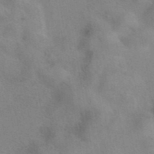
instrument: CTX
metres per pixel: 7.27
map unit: eAb
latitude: 40.9513
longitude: 108.1039
